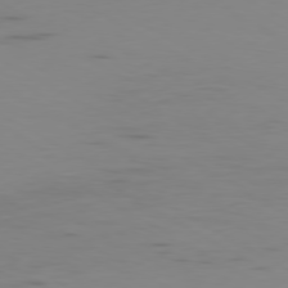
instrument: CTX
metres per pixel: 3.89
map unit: Ap
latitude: -79.9178
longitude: -91.9906
